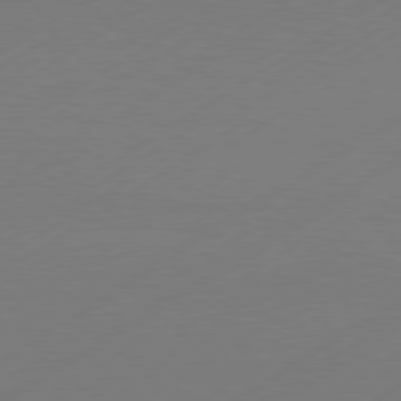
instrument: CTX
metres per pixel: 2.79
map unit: Hpe
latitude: -80.8030
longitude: 14.5574
